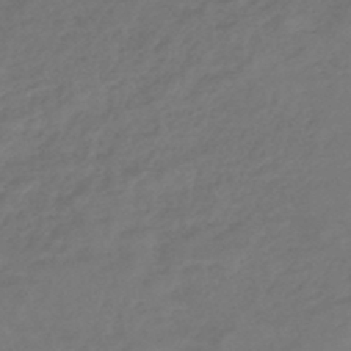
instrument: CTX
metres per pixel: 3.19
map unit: lHb
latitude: -44.9731
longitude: 68.7274
